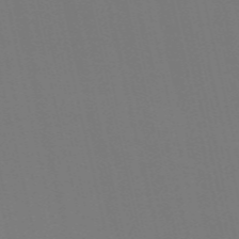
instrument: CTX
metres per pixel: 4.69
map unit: Nve
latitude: -58.6707
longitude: 60.9731
